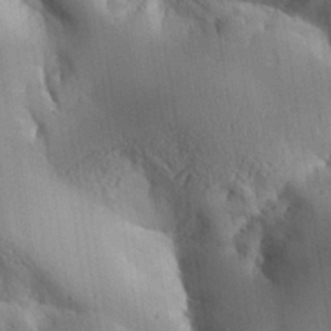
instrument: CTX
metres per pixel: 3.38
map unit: Aa
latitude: 32.7624
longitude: -144.4034
